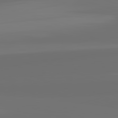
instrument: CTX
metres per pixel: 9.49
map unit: lApd
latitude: 82.5923
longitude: 163.0486
